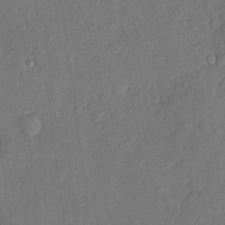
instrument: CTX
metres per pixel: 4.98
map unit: eHh
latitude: 5.1970
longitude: -74.9514
